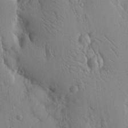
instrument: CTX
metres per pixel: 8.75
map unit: Nhu
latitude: 15.5749
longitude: -78.1011
